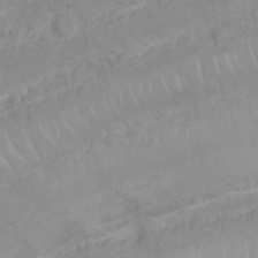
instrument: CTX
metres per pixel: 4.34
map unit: Nhu
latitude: 26.6680
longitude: -62.0633
